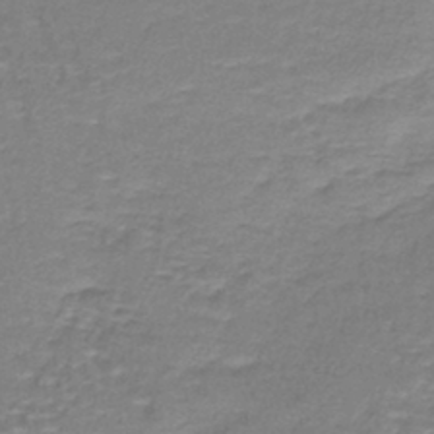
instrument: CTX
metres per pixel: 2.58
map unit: lHb
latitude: -41.5021
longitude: 58.7274
